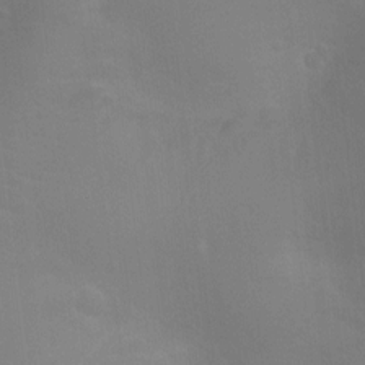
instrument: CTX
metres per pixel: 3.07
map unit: Ht
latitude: -3.3509
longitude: -17.7639
